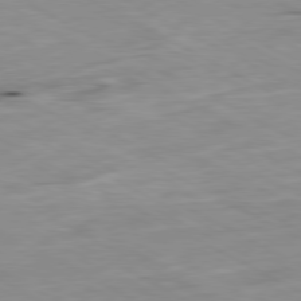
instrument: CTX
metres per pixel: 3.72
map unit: Ap
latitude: -80.6897
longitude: -92.8191
